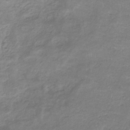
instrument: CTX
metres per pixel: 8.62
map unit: lHb
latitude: -34.1795
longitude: 72.3306
